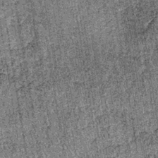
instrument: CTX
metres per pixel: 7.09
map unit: lHb
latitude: -37.9745
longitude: 67.4833
